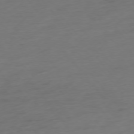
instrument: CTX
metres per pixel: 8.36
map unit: Hpe
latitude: -75.6722
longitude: -15.2915
